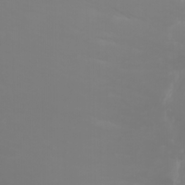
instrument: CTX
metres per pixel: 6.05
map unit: Nhu
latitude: -5.1809
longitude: -79.7828
